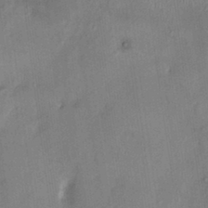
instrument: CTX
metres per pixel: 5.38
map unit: HNhu
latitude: 4.8947
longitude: 12.6141
